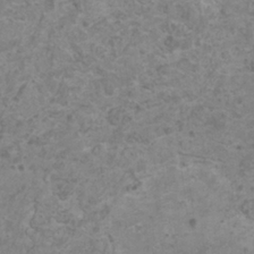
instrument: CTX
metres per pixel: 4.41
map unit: HNhu
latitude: -0.6519
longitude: 2.1983
